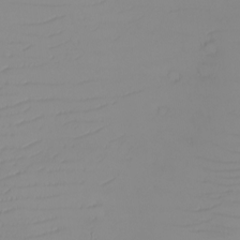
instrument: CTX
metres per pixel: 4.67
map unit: eHh
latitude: -6.5951
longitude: -80.0822
